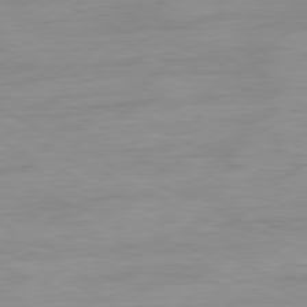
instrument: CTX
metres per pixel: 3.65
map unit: Ap
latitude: -81.1998
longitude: -95.0081
